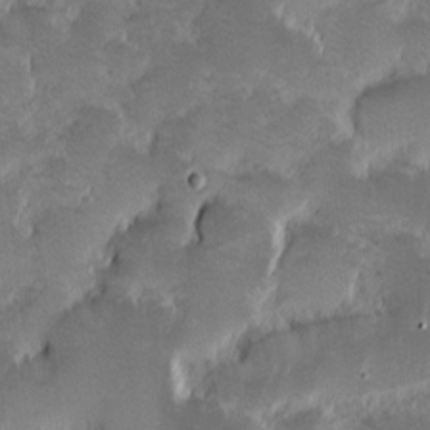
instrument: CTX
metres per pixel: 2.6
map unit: eHh
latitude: -0.9542
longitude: -85.8583
